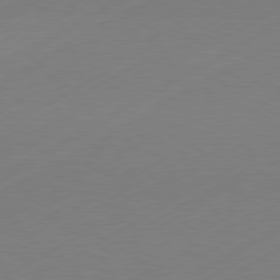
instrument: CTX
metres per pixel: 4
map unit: Hpe
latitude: -81.1053
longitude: 14.1039
